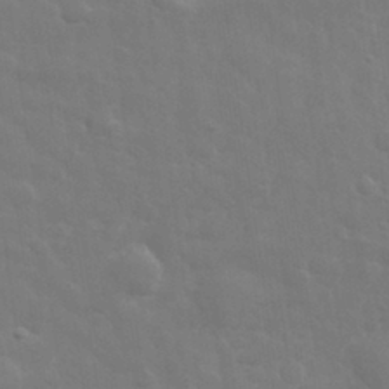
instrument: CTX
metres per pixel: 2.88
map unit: eHh
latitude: 31.3482
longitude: -70.0633
